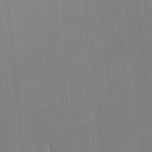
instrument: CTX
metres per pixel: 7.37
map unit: HNhu
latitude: 5.9906
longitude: 11.1620
